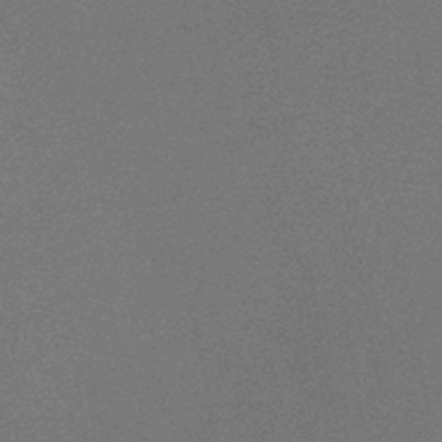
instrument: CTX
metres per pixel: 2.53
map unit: HNb
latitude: -45.9367
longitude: -39.8772
